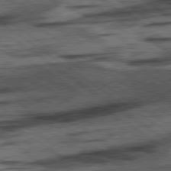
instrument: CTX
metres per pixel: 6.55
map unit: lApd
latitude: 78.3279
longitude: -54.1389
